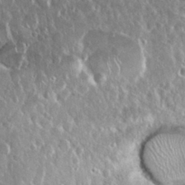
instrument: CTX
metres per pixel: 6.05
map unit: Nhu
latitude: 28.7813
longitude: -62.1956
